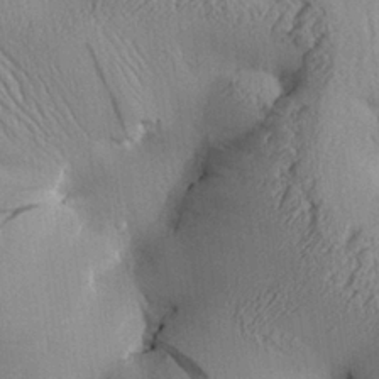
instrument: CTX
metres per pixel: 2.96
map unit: Aa
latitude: 25.7638
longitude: -134.0444
